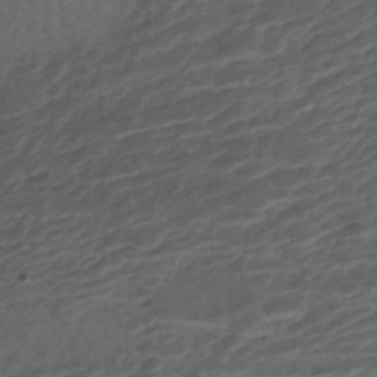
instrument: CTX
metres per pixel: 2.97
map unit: ANa
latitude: -44.8786
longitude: 105.3887
